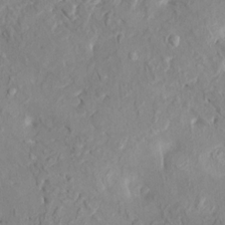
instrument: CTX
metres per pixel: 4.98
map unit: HNhu
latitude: 7.8016
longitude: -1.3859
